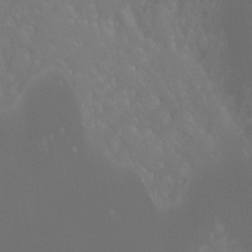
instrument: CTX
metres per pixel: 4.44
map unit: Hto
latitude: -6.5007
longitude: -49.3671
